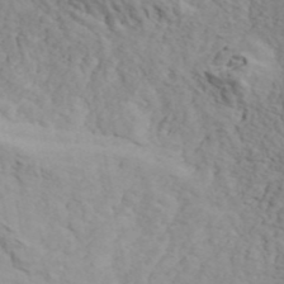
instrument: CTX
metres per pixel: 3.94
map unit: ANa
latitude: 42.2145
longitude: 52.8974
